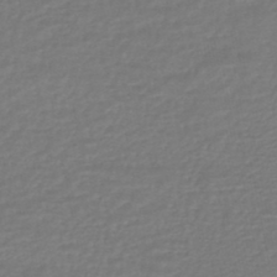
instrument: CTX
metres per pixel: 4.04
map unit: HNhu
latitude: -46.9352
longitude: 96.0661
